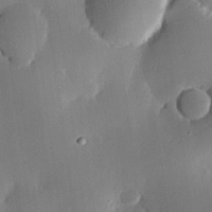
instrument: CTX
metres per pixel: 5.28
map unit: Hve
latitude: 24.8380
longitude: 150.8408
